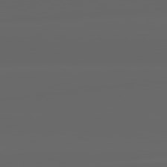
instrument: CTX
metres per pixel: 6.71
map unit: lApd
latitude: 82.0822
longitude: -170.0255
